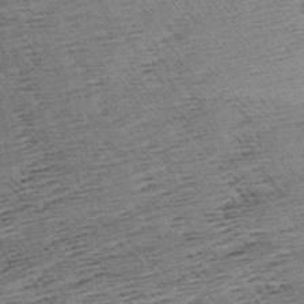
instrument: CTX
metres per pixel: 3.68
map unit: Aa
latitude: 8.0633
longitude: -140.0822
